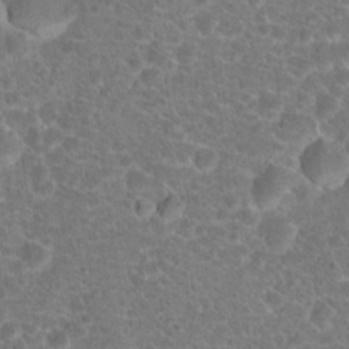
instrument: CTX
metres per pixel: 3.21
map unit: Hto
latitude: 18.6112
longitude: -40.8569
